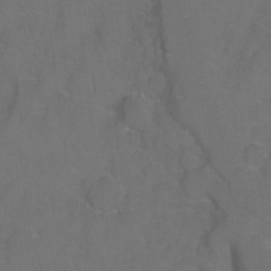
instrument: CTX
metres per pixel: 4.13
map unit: Hto
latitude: 3.4237
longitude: -32.7057
